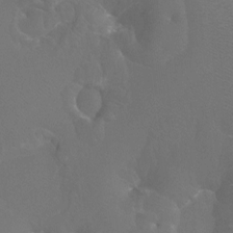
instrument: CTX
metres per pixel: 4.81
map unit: Htu
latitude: -7.7288
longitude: -33.1592
